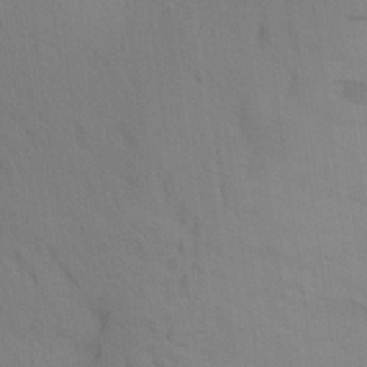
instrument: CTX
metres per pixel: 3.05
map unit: Aa
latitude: 24.3278
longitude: -148.8569
